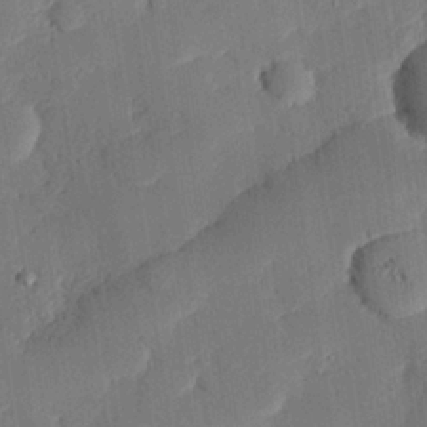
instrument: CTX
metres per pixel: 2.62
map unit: eHh
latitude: 26.7813
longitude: -82.2144
